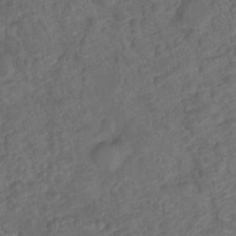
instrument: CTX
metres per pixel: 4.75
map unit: Ht
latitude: -11.7100
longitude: -24.3467
